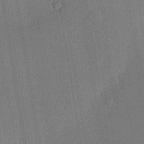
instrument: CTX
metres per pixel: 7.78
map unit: lHvf
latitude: 20.0444
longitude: 144.9353
